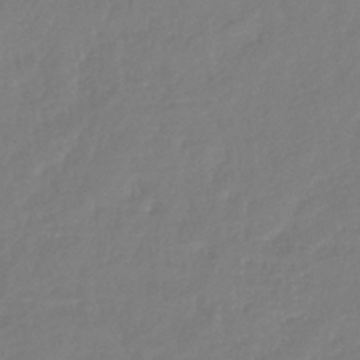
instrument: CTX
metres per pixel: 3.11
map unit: lHb
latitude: -42.3873
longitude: 77.1620
